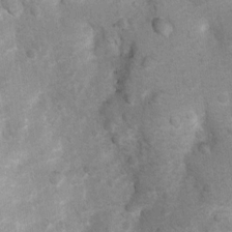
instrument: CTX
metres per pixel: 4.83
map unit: Ht
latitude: 4.7813
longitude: -29.7260
